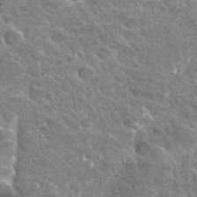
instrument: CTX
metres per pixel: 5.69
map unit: Hto
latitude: 27.5182
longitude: -38.6490
